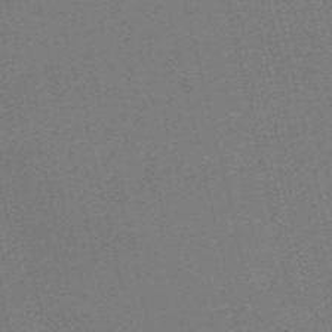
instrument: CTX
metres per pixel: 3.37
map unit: HNb
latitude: -54.8408
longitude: -39.6316
